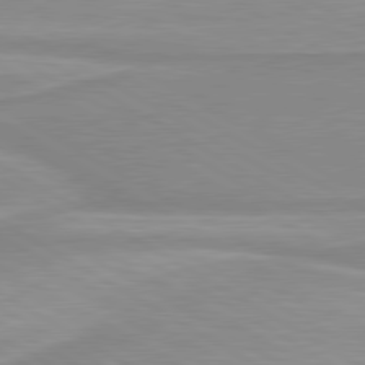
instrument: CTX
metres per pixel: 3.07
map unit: lApd
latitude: 80.2333
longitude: 171.7667
